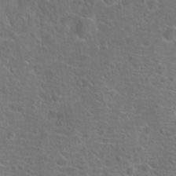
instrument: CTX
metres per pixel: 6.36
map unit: Hto
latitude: 18.6868
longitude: -42.4223
